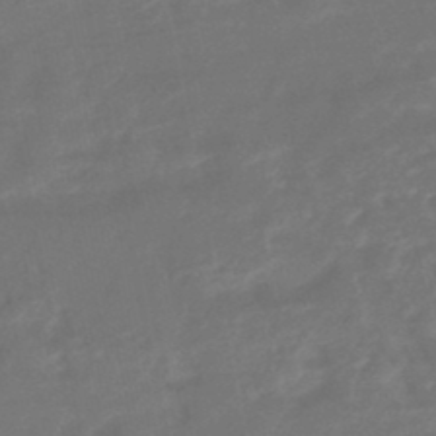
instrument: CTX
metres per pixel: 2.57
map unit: HNhu
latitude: -46.7085
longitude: 92.4440
